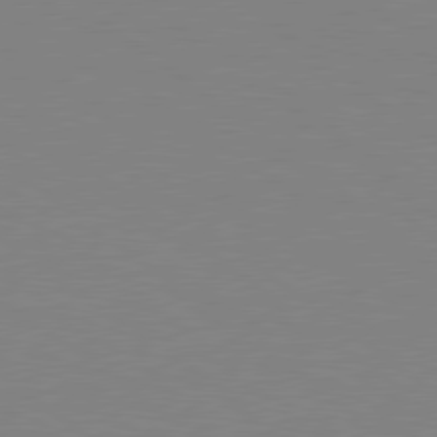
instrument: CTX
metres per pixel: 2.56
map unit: Hpe
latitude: 79.1403
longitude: -124.2900
